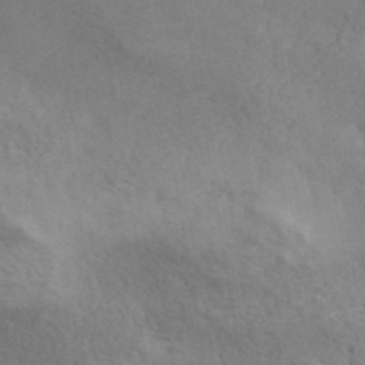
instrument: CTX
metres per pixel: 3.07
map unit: ANa
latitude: 41.2159
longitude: 51.7477
